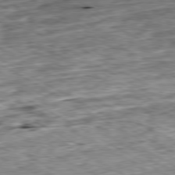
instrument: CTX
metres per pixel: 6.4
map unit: Ap
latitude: -80.2173
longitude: -89.2915
